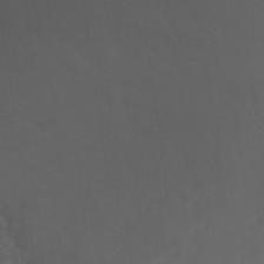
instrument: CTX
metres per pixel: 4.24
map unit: Nhu
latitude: 27.8395
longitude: -60.7057
